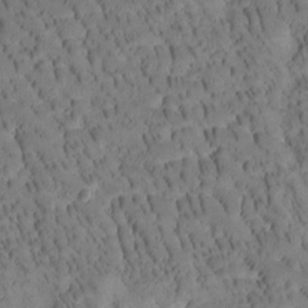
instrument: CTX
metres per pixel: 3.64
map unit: Htu
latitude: -3.8422
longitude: 172.0850
